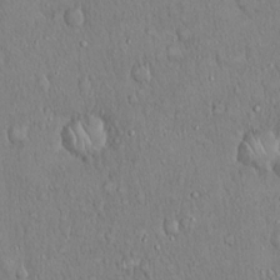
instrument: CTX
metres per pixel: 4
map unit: Hto
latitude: 18.5923
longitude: -60.2144
